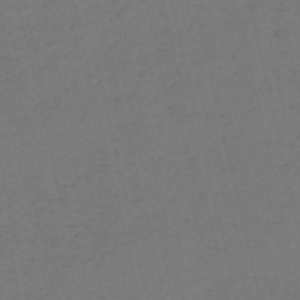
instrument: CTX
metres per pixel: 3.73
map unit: HNb
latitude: -55.8423
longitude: -42.9703
